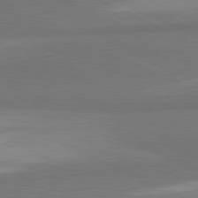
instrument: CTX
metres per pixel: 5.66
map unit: lApd
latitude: 81.4615
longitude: 157.8233
